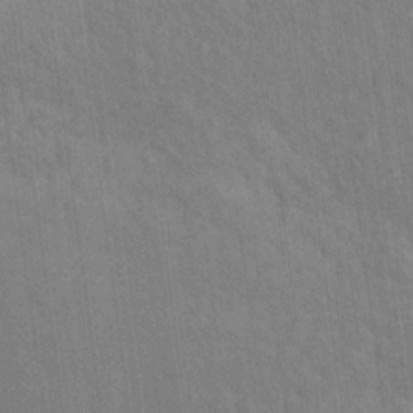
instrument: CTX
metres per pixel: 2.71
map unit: Hto
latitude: 14.1767
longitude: -36.0822
